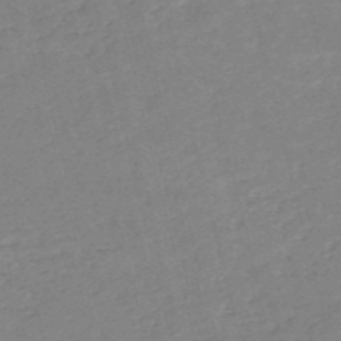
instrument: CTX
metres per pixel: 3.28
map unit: HNb
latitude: -53.4832
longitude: -36.8758
